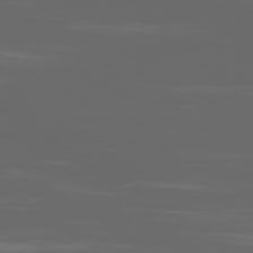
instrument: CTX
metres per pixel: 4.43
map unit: Ap
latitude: -80.0850
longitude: -94.1389
